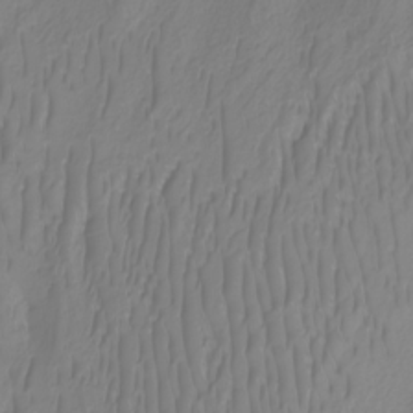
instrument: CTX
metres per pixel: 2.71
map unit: Nhu
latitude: -6.8975
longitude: -94.0255
